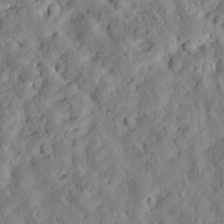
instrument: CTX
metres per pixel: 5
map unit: Htu
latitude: -3.1431
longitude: 174.5006
